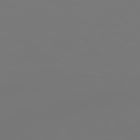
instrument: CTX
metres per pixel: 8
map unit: Hpe
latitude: 78.1767
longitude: 178.4062
